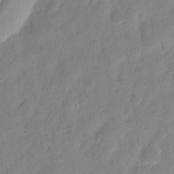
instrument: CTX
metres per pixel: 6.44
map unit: eHh
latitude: 7.9717
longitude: -74.2334
